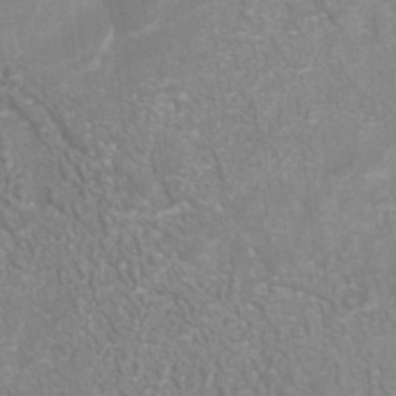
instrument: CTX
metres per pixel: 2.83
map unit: ANa
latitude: -39.0676
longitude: 96.2362
